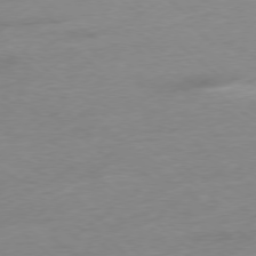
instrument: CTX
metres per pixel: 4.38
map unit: Hpe
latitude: -78.4629
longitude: -19.9339
